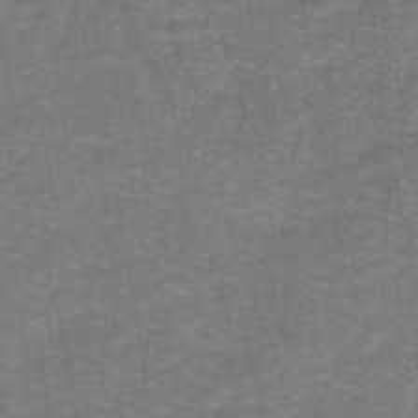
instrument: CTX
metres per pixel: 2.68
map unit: lHb
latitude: -42.4251
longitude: 55.3510
